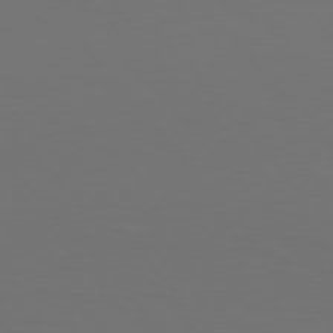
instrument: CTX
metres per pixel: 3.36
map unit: Hpe
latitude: 76.9891
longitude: -165.9906
